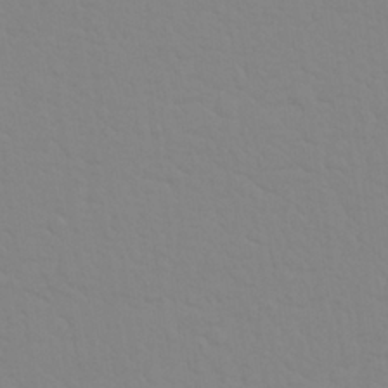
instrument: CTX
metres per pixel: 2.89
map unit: Nhu
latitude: 25.9906
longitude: -56.9702
